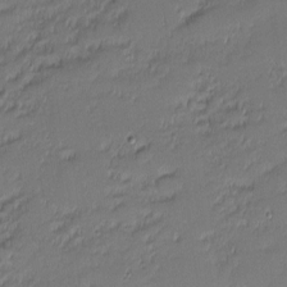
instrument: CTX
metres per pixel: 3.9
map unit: eHh
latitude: -2.6329
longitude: -83.4804
